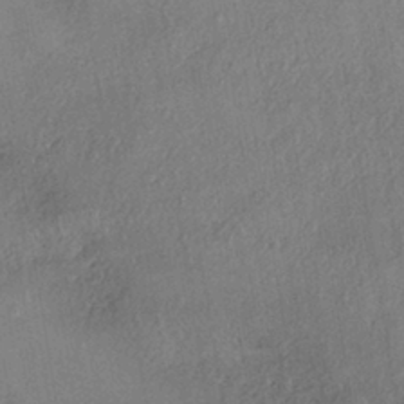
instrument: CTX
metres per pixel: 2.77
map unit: eHh
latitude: -40.9542
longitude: 119.9745
